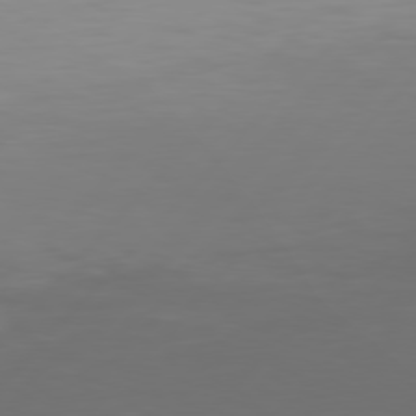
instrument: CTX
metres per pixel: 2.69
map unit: Hpe
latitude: 77.9339
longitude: -139.9528
